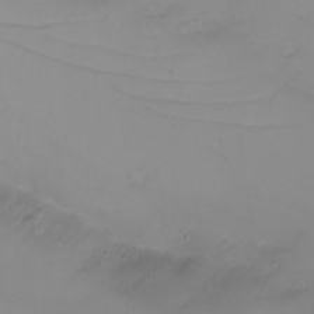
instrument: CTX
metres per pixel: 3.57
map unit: eHh
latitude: -6.2928
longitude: -79.8961
